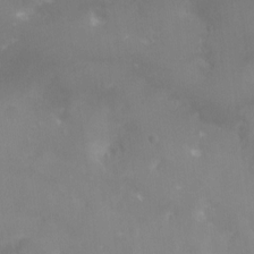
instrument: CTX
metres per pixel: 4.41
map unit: Ht
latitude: -16.3685
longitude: -44.2900
